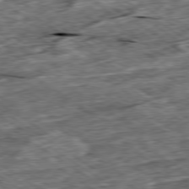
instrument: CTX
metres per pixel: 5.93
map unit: Ap
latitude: -79.6344
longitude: -85.1781
